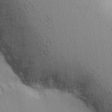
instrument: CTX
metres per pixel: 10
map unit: Ave
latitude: 12.7624
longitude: -101.2159
